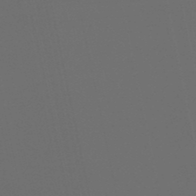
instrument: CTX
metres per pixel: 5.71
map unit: eHb
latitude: -50.6896
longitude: 70.4062
